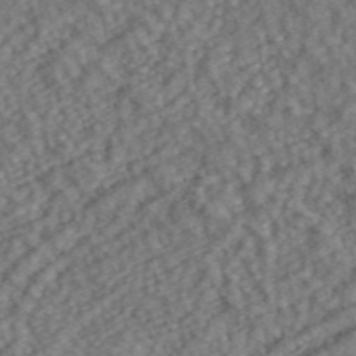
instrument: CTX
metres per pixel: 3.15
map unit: ANa
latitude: 43.7639
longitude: 29.5588
